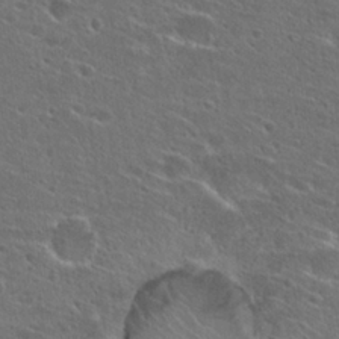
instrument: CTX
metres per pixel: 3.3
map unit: Hto
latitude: 26.2712
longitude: -45.3859
